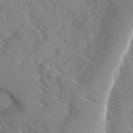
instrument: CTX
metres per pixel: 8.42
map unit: Ave
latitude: 0.4790
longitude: -111.1592
